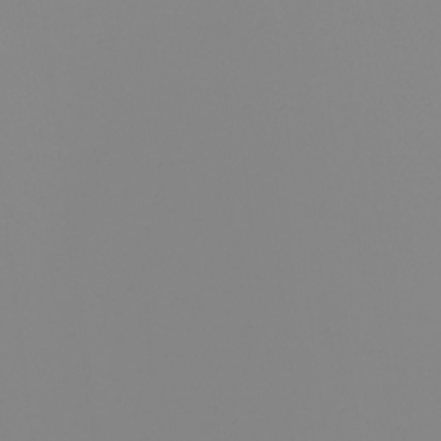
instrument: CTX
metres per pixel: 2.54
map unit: Nhu
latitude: -5.0864
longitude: -94.0255
